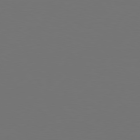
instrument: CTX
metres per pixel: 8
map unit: Hpe
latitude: 76.3278
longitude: -138.3089
